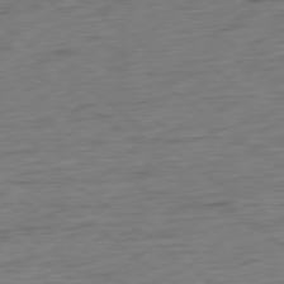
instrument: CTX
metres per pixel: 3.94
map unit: Ap
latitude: -78.6896
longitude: -92.2144
